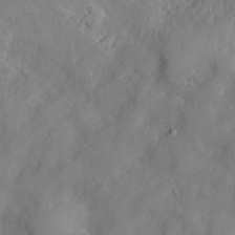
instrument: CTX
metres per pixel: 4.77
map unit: Htu
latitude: -6.0850
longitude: 160.1039
